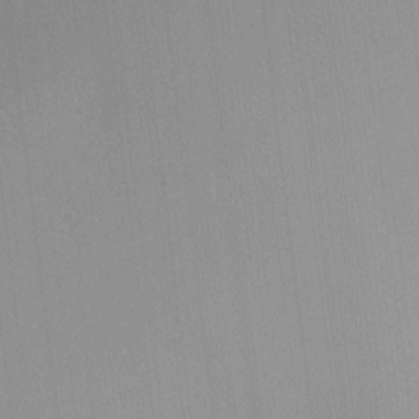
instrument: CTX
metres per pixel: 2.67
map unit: lHvf
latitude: -13.1242
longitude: -103.2537
